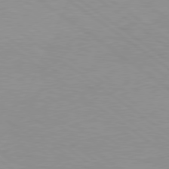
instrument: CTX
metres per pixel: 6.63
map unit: Hpe
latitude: 78.7247
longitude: -122.5735
